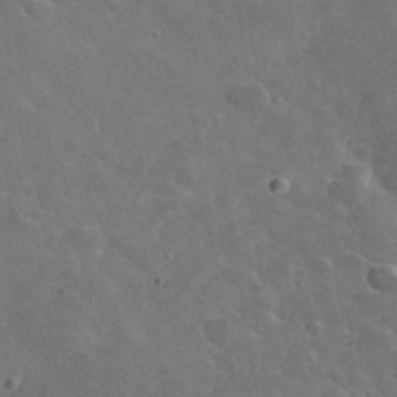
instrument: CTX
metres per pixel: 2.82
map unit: lHvf
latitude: 36.6491
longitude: -90.4601
